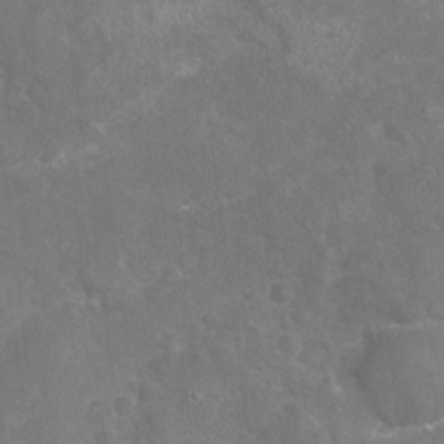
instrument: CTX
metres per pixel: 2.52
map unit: Nhu
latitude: -19.4265
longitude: -56.9702
